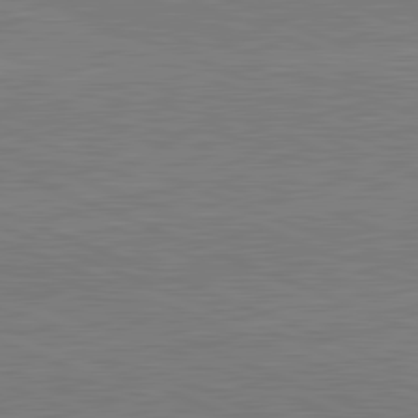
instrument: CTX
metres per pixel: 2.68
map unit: lApd
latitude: 82.1766
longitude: -156.5545
